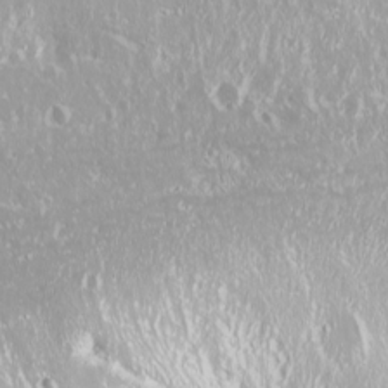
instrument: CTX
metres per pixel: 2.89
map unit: Nhu
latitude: -10.2173
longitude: -68.2900
